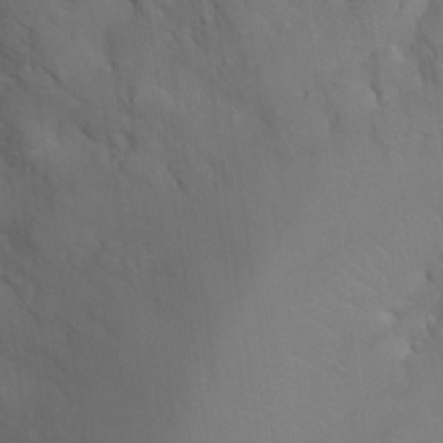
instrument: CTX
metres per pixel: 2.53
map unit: Hto
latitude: 27.0648
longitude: -41.6693
